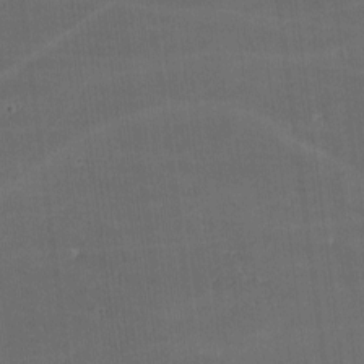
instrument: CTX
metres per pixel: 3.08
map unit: lHvf
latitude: -9.1053
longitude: -101.6505
